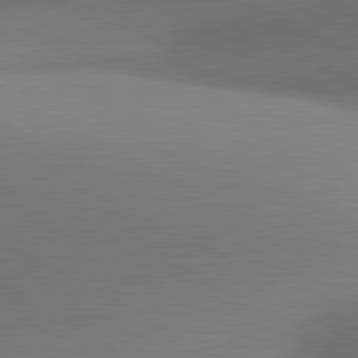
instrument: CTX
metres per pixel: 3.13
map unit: lApd
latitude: 81.0836
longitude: 135.8422
